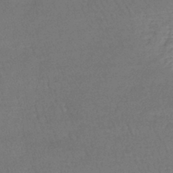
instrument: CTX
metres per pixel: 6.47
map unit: lHb
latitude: -43.7855
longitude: 61.2943
